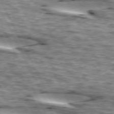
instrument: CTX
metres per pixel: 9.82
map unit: lApd
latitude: 73.9151
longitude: -54.9136
